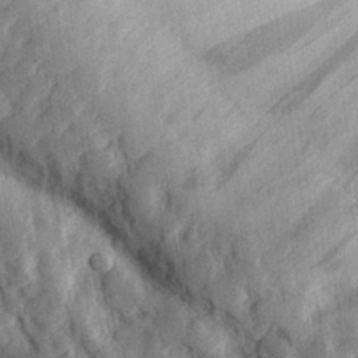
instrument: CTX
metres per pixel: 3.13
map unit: eHh
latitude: 27.8395
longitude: -79.2915
